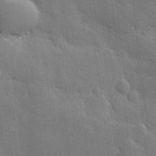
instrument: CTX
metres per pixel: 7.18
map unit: eHh
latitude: 5.1592
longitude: -70.8569
